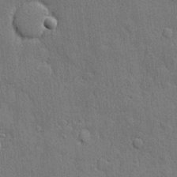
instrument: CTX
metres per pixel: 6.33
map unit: eHh
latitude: 4.6113
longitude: -75.3671
